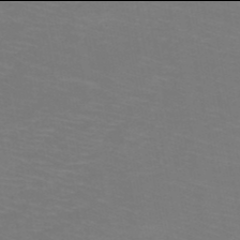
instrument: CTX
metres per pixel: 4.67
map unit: HNb
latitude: -50.0094
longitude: -50.3656
